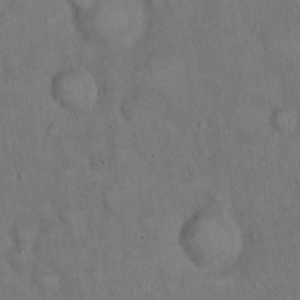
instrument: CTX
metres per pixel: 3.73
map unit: Hto
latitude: 15.1404
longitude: -60.2900
